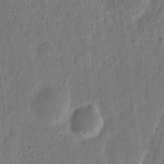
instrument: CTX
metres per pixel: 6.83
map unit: eHh
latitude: 11.3293
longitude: -73.4427
